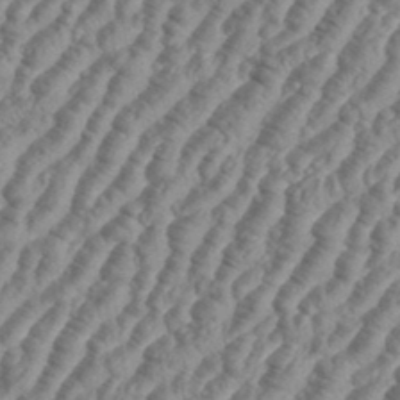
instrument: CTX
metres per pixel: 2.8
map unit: eHh
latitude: 36.0444
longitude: -136.1578
